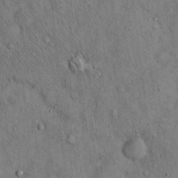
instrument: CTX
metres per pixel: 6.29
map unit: Hto
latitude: 13.3671
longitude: -58.8191
